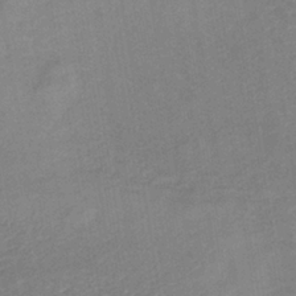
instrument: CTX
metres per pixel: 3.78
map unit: lHb
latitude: -36.1039
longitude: 72.1039
